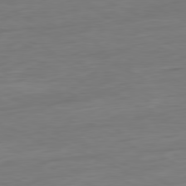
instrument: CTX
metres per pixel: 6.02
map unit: Ap
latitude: -81.1053
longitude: -76.7813
